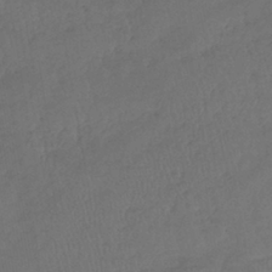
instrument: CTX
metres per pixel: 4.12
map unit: lHb
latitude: -39.4266
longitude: 71.1809
